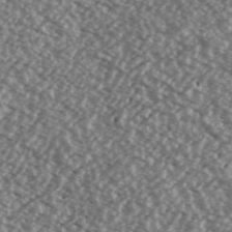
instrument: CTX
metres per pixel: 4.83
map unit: Ave
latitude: 39.0647
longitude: -111.4427
